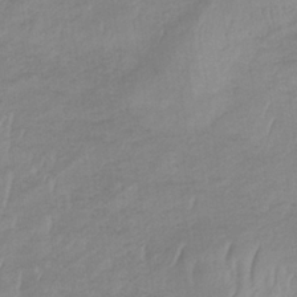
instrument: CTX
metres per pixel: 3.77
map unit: lHb
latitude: -34.0472
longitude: 68.5951
